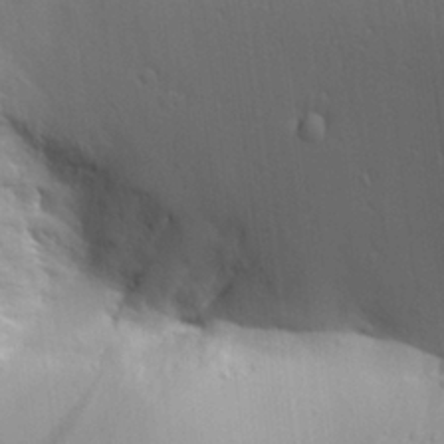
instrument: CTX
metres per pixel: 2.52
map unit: Aa
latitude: 27.9906
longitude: -138.7246
